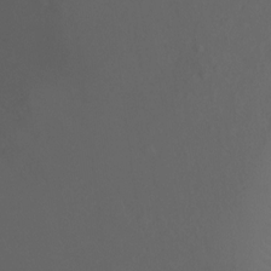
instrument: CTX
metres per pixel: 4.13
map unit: Ht
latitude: -2.5384
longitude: -27.0459
